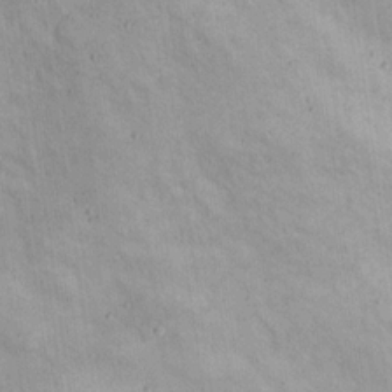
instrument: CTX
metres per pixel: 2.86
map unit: eHh
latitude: 18.7624
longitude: -60.9513
